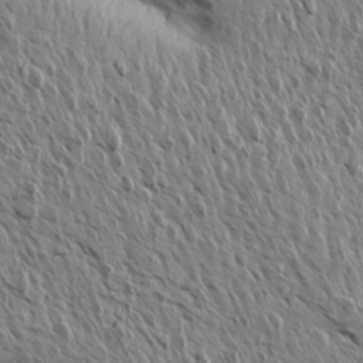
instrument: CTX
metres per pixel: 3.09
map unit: Aa
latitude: 13.9339
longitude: -141.4804
